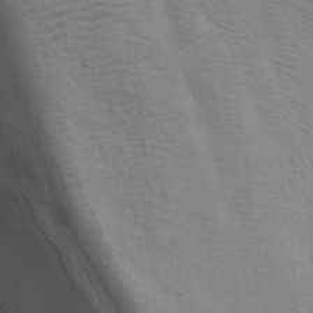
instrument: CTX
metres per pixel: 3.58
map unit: lAa
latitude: -9.9367
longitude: -125.6505
